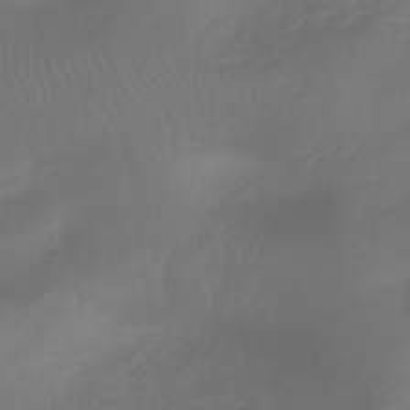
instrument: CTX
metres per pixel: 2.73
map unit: lHb
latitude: -42.9541
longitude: 81.2943
